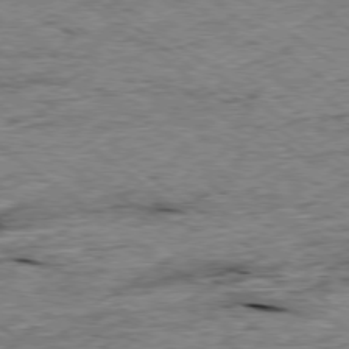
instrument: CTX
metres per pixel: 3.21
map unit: Ap
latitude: -78.8219
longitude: -86.0444
